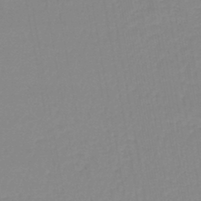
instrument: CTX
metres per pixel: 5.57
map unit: lHb
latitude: -44.5574
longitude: 62.6707
